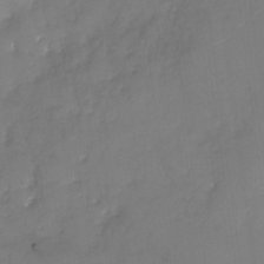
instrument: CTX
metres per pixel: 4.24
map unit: Nhu
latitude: -28.3117
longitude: -69.0270
